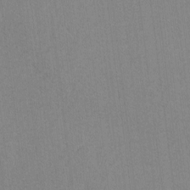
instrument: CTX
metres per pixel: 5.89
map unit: lAvf
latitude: -6.4440
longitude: -114.5923
